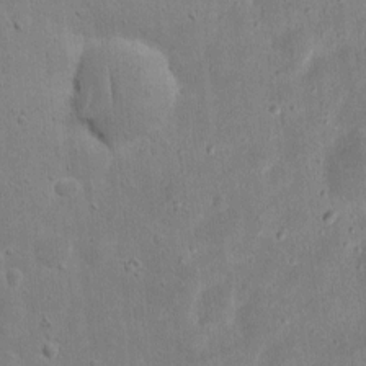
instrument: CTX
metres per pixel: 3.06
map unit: eHh
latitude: 9.7072
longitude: -72.5357
